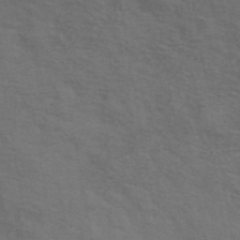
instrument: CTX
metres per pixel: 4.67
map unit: ANa
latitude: 42.4601
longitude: 54.5952
